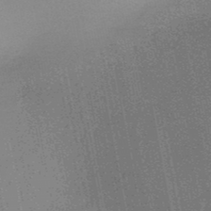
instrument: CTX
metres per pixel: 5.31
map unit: HNb
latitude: -48.3307
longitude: -42.9325
